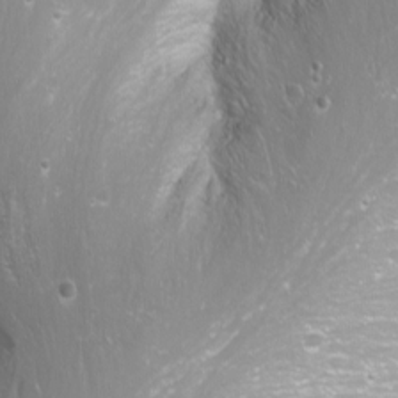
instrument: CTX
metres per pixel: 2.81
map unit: Nhu
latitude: -11.6344
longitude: -63.6883
